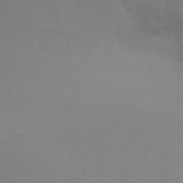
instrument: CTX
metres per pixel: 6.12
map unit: Ht
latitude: -8.7085
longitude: -38.4790
